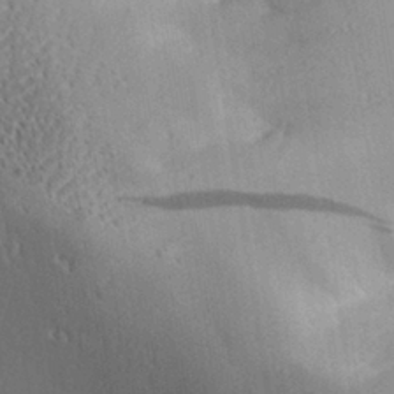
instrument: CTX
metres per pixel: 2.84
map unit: Aa
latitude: 29.0647
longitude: -131.5938
